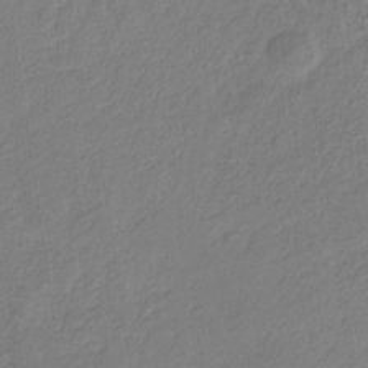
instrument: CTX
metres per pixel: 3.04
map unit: eHb
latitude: -30.1228
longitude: 64.1606
